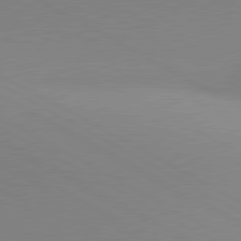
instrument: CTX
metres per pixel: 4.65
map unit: lApd
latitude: 80.8758
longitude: 135.8611
